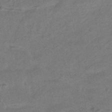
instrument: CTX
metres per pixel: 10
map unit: HNhu
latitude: -42.4062
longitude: 90.5196
